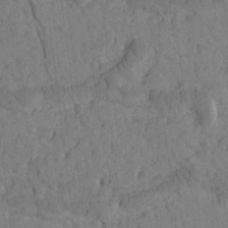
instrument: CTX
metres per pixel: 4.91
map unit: Htu
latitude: -3.3698
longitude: 172.8219
